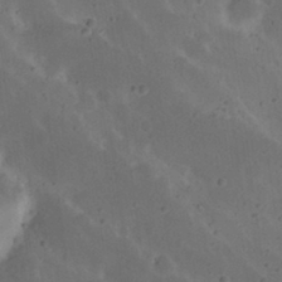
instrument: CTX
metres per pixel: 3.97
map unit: Nhu
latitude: 22.8947
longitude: -70.7435
